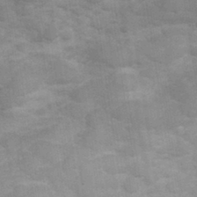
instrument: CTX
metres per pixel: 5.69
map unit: Hve
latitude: 32.2900
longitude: 151.6911
